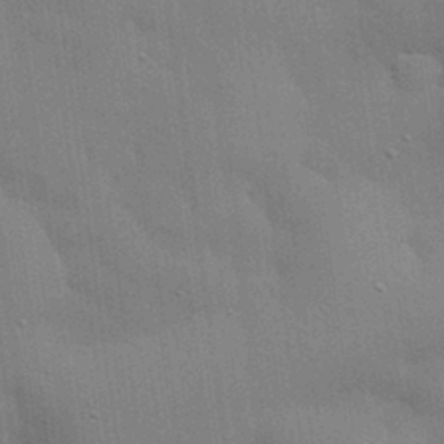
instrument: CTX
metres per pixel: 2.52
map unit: eHh
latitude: 28.8947
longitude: -82.9513
